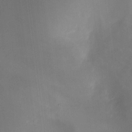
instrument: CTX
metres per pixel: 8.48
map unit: HNhu
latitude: 8.1767
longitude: 9.9556
